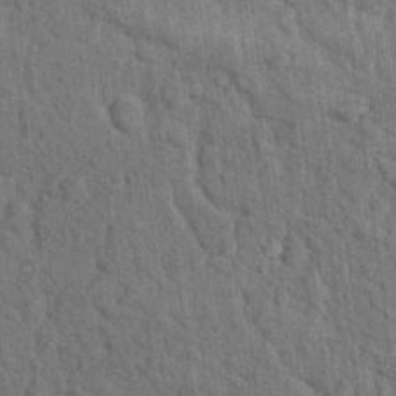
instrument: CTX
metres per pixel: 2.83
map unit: Hto
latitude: 15.2726
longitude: -34.3845
